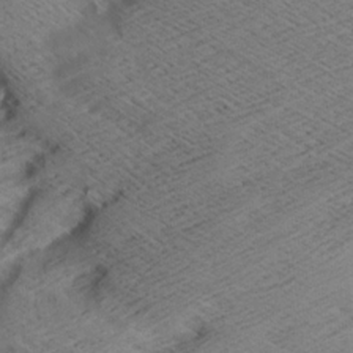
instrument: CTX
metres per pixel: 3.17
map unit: Aa
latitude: 7.5182
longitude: -140.1199
